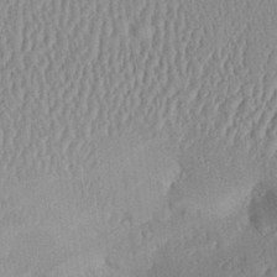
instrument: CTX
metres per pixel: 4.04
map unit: Aa
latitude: 28.4412
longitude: -136.9136
